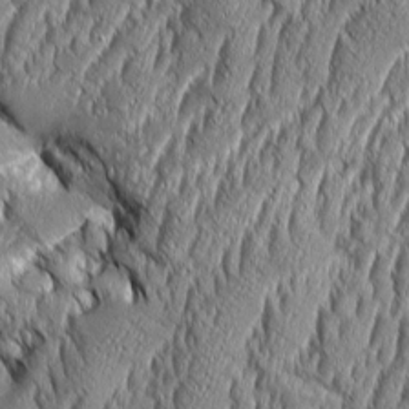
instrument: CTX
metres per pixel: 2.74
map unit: Aa
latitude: 8.8947
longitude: -129.4993
